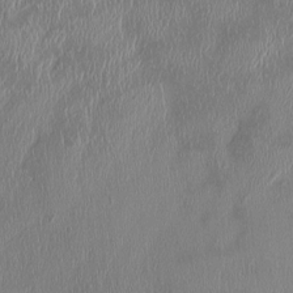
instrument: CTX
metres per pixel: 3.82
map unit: HNhu
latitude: 1.3292
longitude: -6.3656
